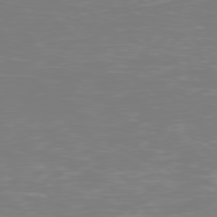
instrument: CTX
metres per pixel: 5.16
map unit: Hpe
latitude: 77.3670
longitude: -176.5168
